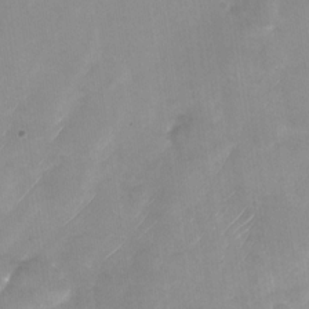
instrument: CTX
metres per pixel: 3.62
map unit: Nhu
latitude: -28.1795
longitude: -62.6680
